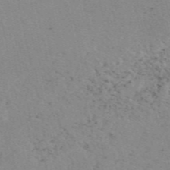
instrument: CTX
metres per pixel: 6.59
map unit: eAb
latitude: 49.8583
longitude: 108.1039
